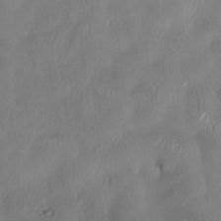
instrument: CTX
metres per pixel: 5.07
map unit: HNhu
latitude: 0.1200
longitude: -4.3467
